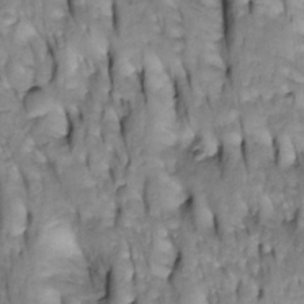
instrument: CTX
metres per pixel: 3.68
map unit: Htu
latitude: -4.2361
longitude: 150.5006
